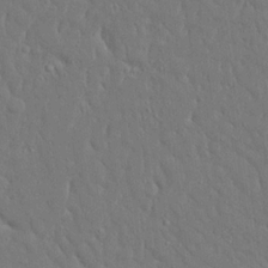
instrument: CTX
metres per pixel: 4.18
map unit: Ave
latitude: 17.5182
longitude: -140.8191
